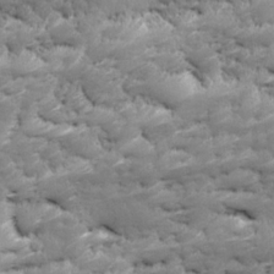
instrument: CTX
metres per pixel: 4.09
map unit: Ave
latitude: 16.8002
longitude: -135.5938
